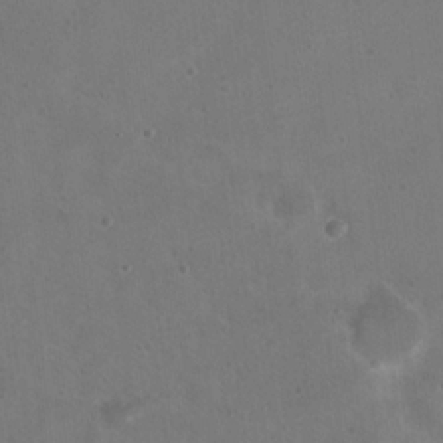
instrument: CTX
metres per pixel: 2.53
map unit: Nhu
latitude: 17.2726
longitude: -30.7436
